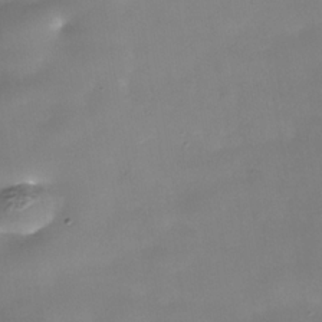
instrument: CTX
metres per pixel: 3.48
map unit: Nhe
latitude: -36.2361
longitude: -90.6113
